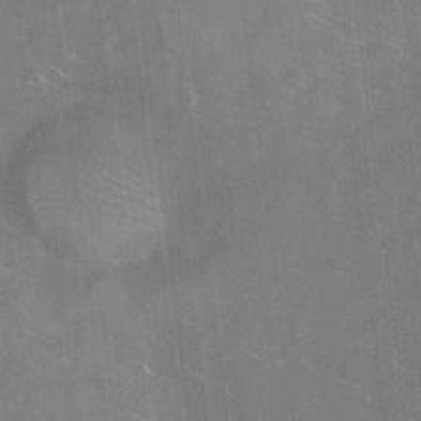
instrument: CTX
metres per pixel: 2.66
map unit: Ht
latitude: -9.4265
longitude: -36.1767
